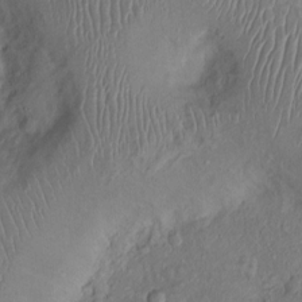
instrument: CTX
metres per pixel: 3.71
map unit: Ht
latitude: 0.5168
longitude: -13.8772
